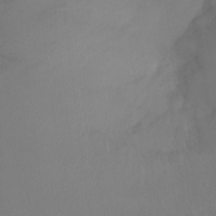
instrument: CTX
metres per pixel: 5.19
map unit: Ht
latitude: -10.0094
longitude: -33.3671
